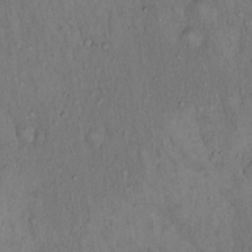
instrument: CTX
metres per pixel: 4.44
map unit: Hto
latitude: 15.2915
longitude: -59.2537
